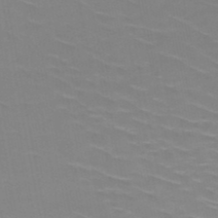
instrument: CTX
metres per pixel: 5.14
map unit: HNb
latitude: -48.4440
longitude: -47.4427
